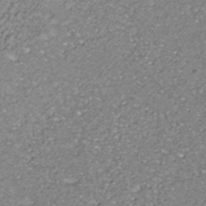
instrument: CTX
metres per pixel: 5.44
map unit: ANa
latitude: -36.1794
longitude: 94.8786
